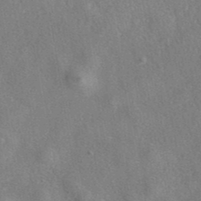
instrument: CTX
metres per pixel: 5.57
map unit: eAb
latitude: 40.1955
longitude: 107.6344
